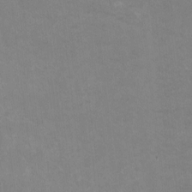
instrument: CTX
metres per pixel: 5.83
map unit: HNhu
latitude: -0.9353
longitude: -4.0633
